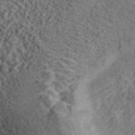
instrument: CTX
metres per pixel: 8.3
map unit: ANa
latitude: 44.8947
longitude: 46.0472
